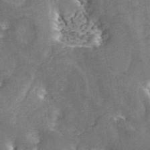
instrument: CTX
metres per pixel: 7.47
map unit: ANa
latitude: 45.7072
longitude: 38.5951
